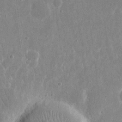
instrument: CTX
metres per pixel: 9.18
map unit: eHh
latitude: 16.3467
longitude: -71.2159
